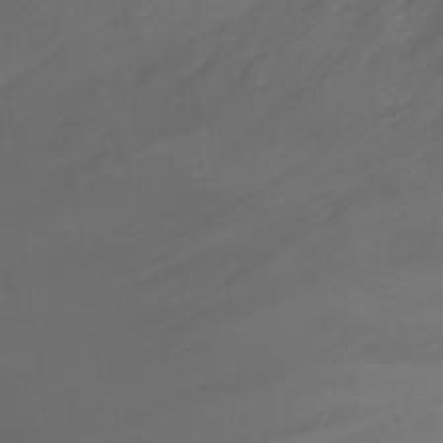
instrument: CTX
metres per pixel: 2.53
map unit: Ht
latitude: 0.6868
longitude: -21.7261
